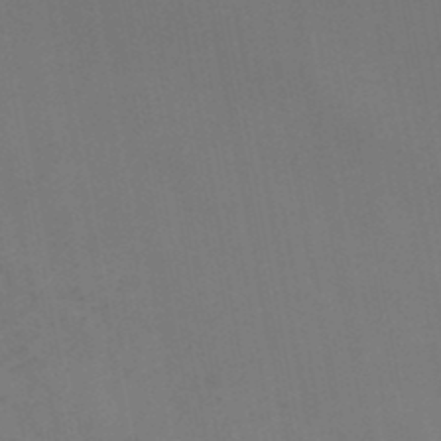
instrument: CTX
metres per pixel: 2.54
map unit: HNb
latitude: -47.9178
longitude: 56.4440
